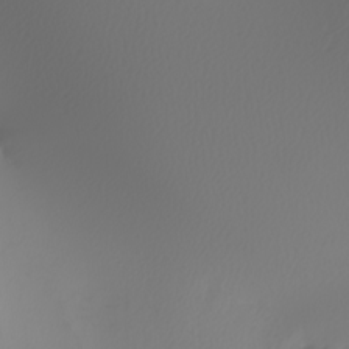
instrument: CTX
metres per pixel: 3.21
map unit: Nhu
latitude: -7.2943
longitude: -94.1578
